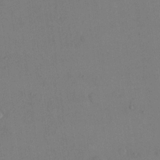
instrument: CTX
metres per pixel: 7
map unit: eHh
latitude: 17.5182
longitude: -66.8380
